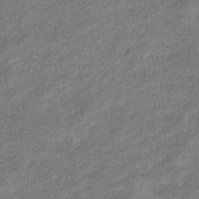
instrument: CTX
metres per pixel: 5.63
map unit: eHb
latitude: -39.2376
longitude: 80.6708
